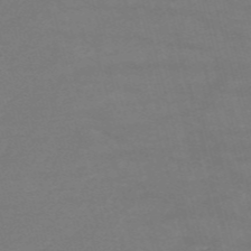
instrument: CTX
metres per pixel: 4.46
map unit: HNb
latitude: -55.3132
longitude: -40.4978
